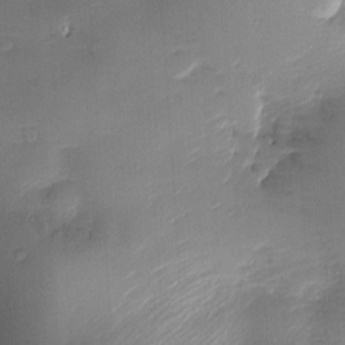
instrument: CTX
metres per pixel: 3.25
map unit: Nve
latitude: -7.1998
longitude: 175.1431
